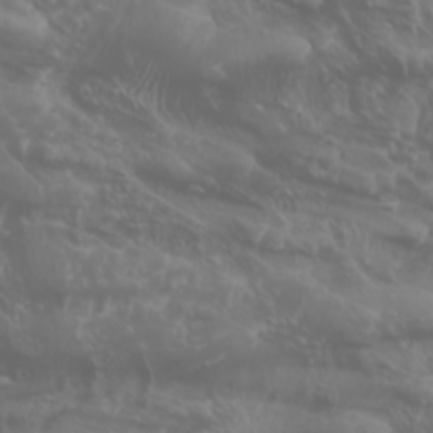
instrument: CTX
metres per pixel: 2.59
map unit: Htu
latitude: -0.9542
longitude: -77.4993
